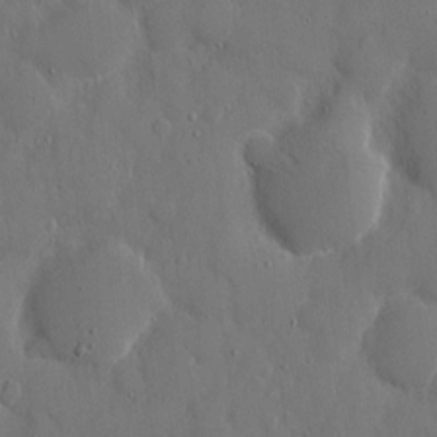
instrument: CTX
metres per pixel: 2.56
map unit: eHh
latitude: 7.8205
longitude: -68.4790
